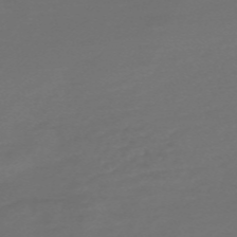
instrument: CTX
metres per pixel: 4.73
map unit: Nve
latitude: -58.9352
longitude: 56.3117
